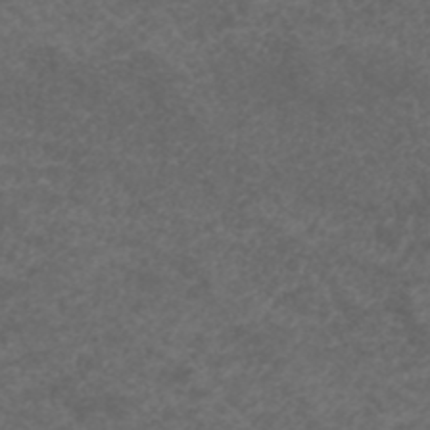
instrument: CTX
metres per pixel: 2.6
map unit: ANa
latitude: 38.8947
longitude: 24.0850
